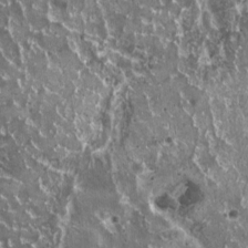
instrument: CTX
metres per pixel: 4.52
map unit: HNhu
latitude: 2.9324
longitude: 5.8233
